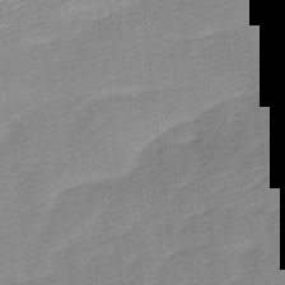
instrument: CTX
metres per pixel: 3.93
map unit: Ave
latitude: 10.4412
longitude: -106.7057
